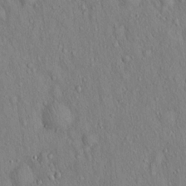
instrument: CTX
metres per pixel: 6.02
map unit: Hto
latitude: 16.2900
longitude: -58.3656
